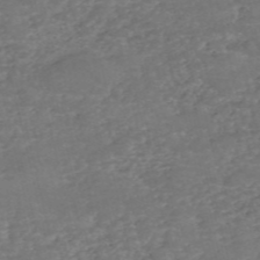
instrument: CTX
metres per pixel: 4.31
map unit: eHh
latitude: -54.9542
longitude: -90.3278
